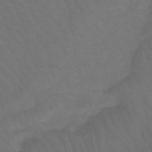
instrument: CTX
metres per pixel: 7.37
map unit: HNb
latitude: -49.7100
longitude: -53.4049
